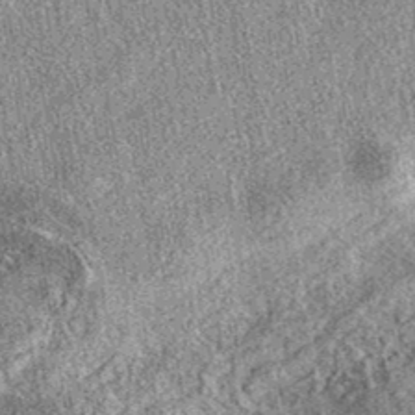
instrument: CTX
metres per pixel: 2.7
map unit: eAb
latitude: 38.5735
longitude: 108.8786
